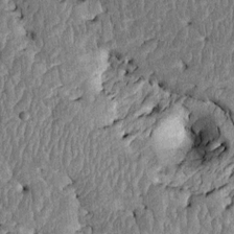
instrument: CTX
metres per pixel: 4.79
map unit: Htu
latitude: -1.9745
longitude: 148.7652
